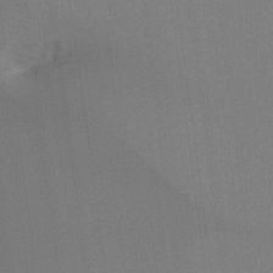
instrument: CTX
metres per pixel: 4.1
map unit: Ht
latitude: -12.2173
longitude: -46.6302
